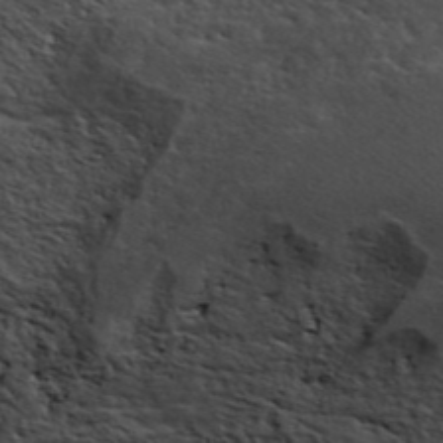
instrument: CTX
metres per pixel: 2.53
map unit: ANa
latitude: 43.4804
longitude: 48.4440
